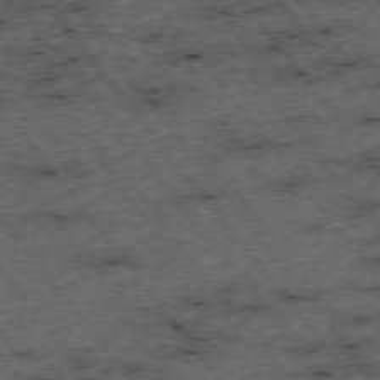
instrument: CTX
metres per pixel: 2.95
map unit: Hpe
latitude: -75.7667
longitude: -18.8569
